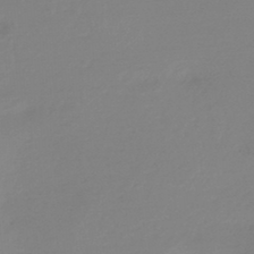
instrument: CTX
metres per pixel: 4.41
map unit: HNb
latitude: -44.6707
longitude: -42.1200
